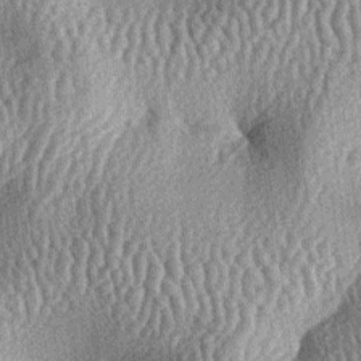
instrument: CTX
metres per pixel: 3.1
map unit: lAa
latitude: -6.7085
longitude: -127.7261
